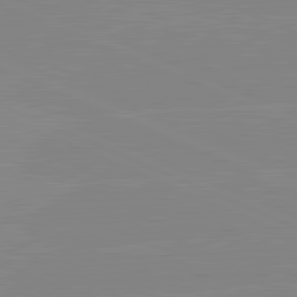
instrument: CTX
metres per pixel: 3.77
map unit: lApd
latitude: 81.6883
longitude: -156.6679
